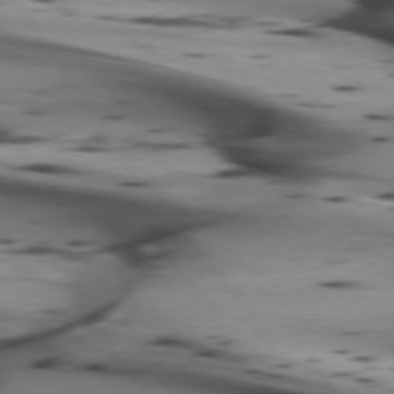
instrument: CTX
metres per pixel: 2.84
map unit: lApd
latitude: 74.3089
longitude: -64.9514
